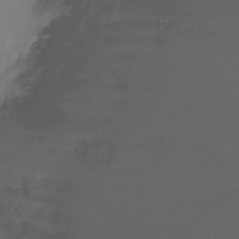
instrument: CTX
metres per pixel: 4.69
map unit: Ht
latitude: -10.3306
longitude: -28.8191
